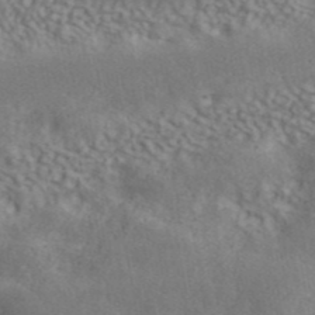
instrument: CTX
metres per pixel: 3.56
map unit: ANa
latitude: 42.3089
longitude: 51.0108
